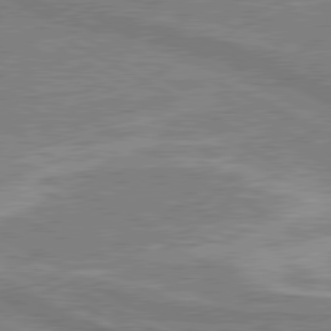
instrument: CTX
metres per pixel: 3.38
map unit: lApd
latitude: 80.4601
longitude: 141.7289
